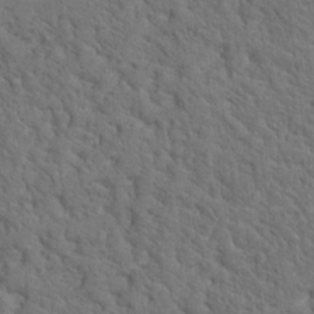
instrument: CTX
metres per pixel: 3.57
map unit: Hto
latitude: 18.9891
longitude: -34.9324
